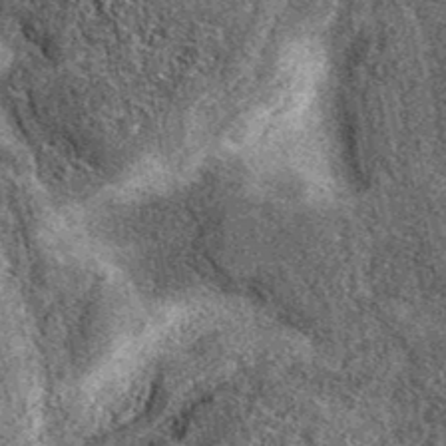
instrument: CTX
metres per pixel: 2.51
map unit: eAb
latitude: 38.8380
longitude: 108.3495
